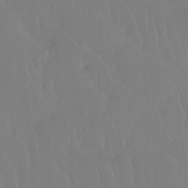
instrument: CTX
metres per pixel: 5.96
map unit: Htu
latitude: -14.8408
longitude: -46.7247
